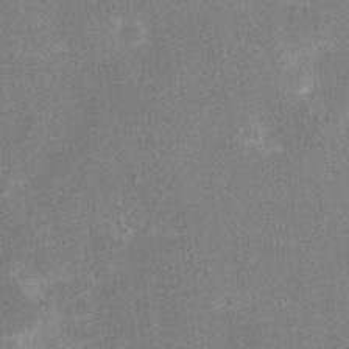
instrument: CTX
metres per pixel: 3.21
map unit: Nve
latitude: -25.8800
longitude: 106.8408
